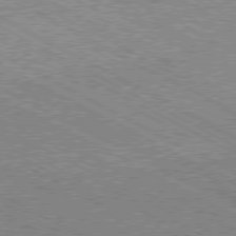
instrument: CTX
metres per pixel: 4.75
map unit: Hpe
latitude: -80.8030
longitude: 21.0675
